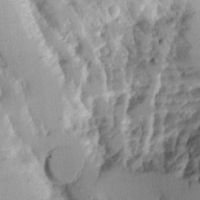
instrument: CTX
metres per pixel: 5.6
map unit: Aa
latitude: 10.7624
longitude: -128.2522
